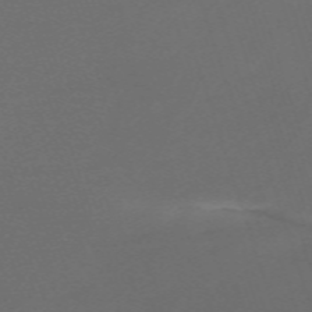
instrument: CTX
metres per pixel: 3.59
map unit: eHh
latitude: -63.8233
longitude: 53.1053
